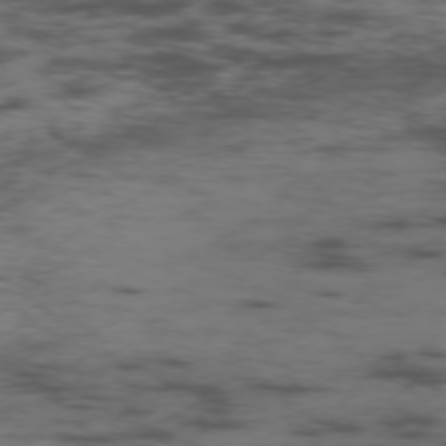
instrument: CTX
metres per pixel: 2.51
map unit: Ap
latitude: -76.6707
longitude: -82.3467
